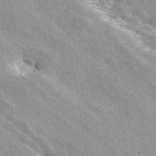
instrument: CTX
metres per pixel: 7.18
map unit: ANa
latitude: 44.4223
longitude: 47.1053
